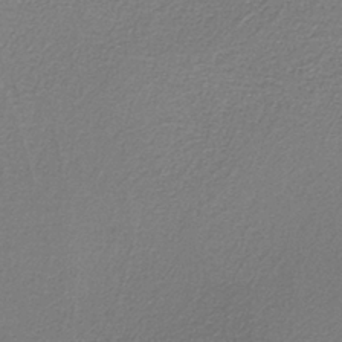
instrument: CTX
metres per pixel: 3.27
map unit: eAb
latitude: -37.5210
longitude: 52.5195
